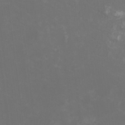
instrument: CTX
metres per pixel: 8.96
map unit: HNhu
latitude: 0.4223
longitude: -1.4237
